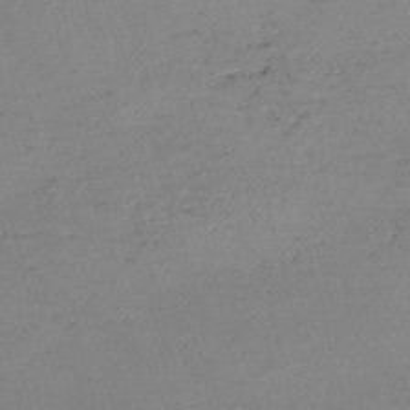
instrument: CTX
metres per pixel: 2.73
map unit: eHh
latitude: -54.1795
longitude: -90.1200
